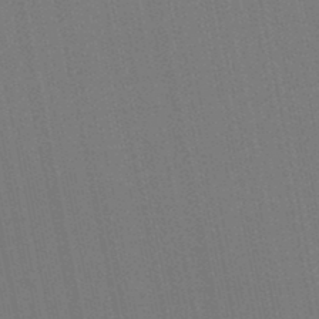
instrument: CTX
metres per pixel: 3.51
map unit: lHb
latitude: -46.6707
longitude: 78.1228
